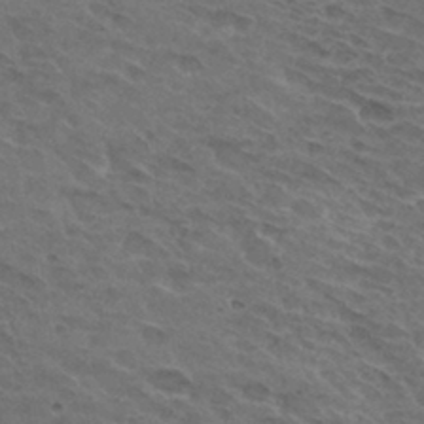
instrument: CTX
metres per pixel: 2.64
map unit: Hto
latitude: 32.0633
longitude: -45.1970
